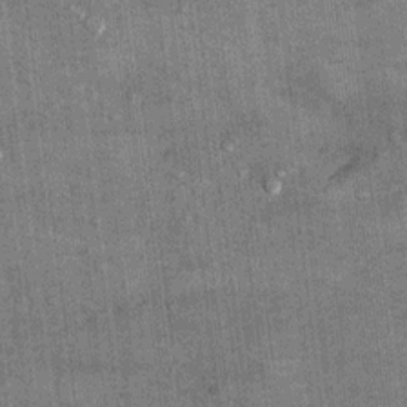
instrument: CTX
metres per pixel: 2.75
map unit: Hto
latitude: 10.8191
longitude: -36.3467
